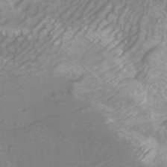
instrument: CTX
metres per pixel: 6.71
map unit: Htu
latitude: -10.3306
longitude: -74.6868
